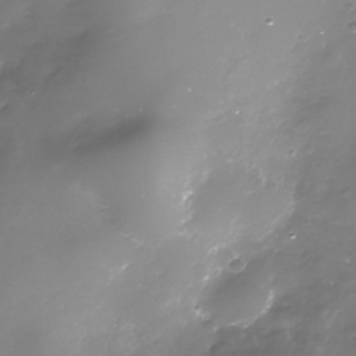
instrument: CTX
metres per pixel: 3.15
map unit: Nhe
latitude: -35.0675
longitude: -92.1011
